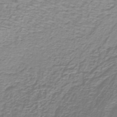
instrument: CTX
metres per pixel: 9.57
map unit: lHb
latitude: -40.2361
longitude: 59.1053
